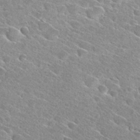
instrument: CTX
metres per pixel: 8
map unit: Hto
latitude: 26.3278
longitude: -40.9513
